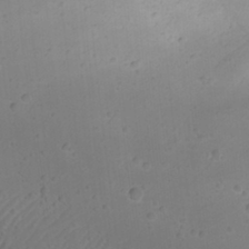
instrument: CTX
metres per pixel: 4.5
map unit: Nhu
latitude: 22.1389
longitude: -72.6113
